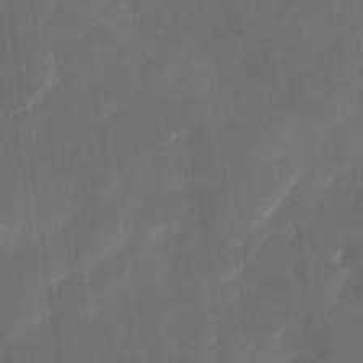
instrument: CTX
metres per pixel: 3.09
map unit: Nhe
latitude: -34.1039
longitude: -144.8758
